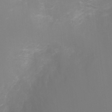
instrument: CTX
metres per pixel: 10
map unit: Ht
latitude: -6.0850
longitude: -28.9136
